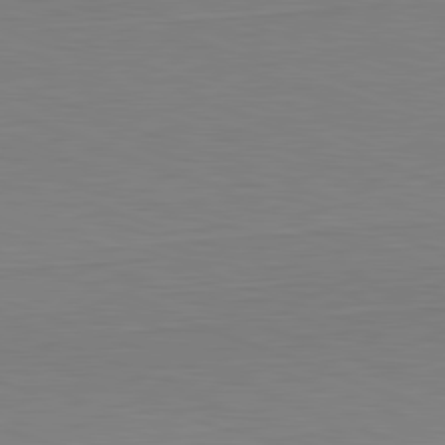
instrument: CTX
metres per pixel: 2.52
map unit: Hpe
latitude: -82.0472
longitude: 9.2565
